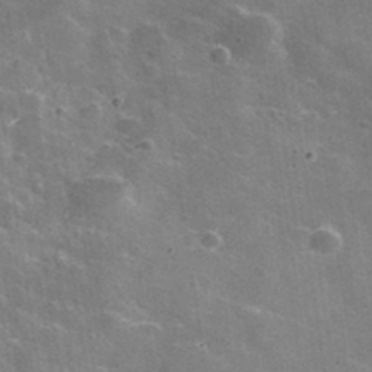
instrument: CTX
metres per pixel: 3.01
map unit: lHvf
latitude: 35.2914
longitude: -92.4601
